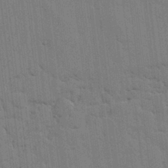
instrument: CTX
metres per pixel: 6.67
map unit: lHvf
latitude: 17.8772
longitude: -113.7261
